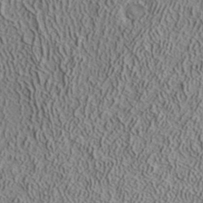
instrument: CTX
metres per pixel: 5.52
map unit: ANa
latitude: 38.7813
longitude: 22.7841
